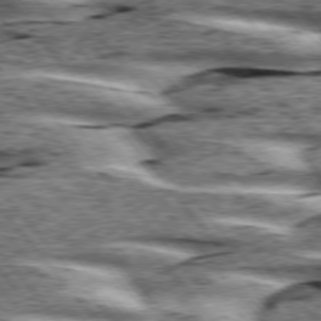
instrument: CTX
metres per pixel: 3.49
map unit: lApd
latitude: 76.1766
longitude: -81.9528
